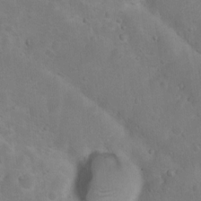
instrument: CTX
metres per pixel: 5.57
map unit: Nhu
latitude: 8.8947
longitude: -22.4412
